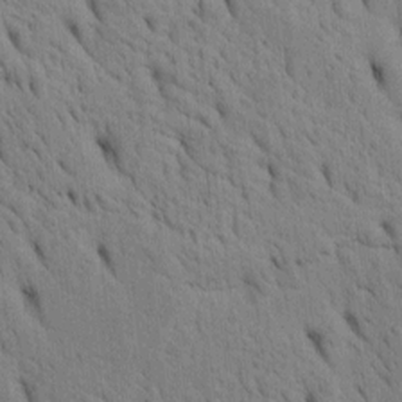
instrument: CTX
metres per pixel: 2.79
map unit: Htu
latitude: -3.8800
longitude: 152.3306
